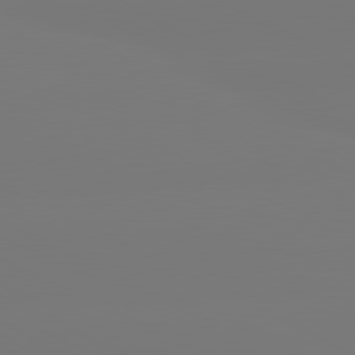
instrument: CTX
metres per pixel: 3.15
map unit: lApd
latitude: 80.8002
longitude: -148.7057
